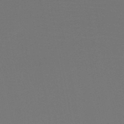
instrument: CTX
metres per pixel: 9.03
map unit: HNb
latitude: -47.8611
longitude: -42.7057
